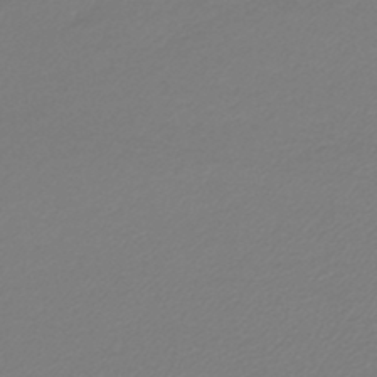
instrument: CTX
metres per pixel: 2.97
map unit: lHb
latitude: -44.5196
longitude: 61.8422
